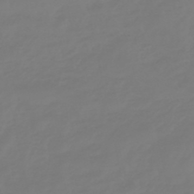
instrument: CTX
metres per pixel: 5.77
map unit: eHb
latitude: -46.4440
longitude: 81.4077
